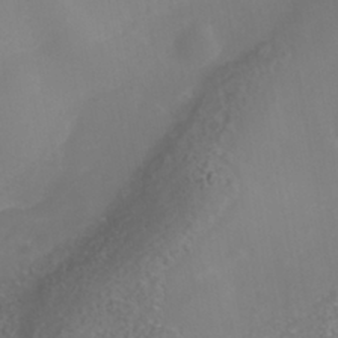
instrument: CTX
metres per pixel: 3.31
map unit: Nhe
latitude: -40.5196
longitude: -99.3103
